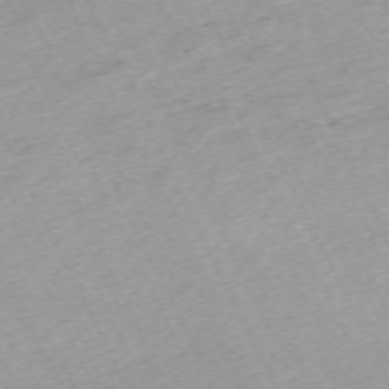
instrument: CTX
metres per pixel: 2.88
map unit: Hpe
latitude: -70.5196
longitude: 15.0298
